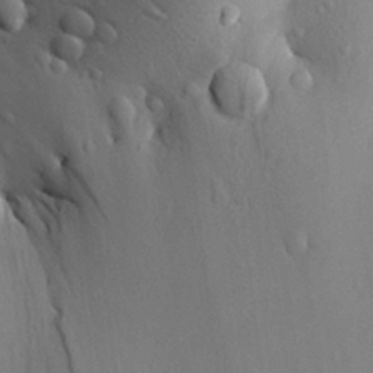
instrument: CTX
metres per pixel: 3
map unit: Aa
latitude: 28.8569
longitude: -138.3656
